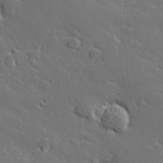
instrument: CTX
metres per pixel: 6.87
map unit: Hve
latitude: 26.7057
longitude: 144.1228
